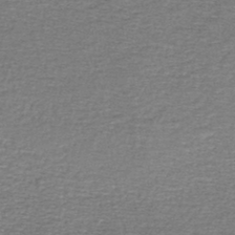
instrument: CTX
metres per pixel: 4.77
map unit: lHb
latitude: -44.6519
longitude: 57.6155
